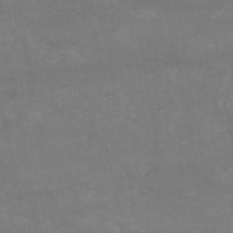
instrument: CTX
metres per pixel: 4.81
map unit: HNb
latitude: -53.7855
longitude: -34.6868
